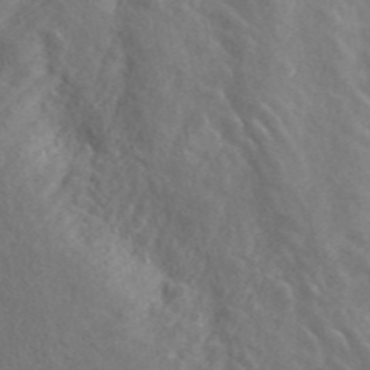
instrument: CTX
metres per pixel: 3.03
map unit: ANa
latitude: 45.3104
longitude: 23.7478
